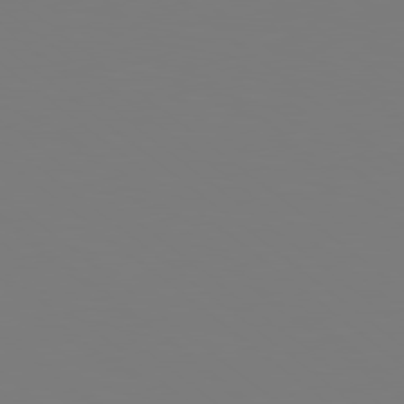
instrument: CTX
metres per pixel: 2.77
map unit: lApd
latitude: 79.0837
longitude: -174.2523
